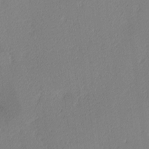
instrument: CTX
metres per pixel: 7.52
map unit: lAa
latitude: 3.4993
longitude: -116.1767
